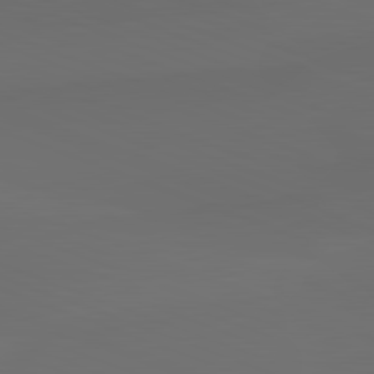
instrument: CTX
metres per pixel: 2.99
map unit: lApd
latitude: 82.2144
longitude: 135.4832
